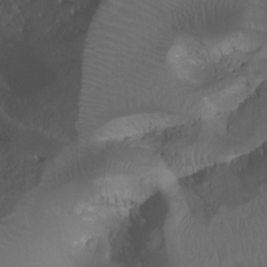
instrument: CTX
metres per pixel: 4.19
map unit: Nhu
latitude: -10.0472
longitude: -69.4615
